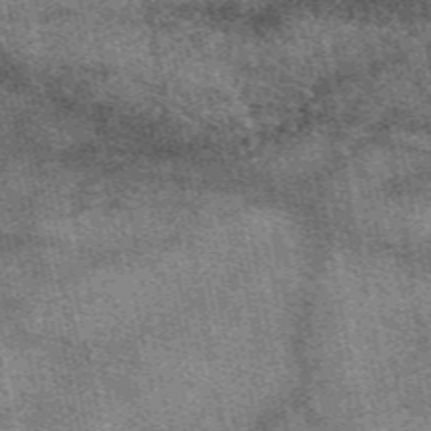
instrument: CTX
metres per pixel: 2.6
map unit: eAb
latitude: 50.1388
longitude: 115.0108
